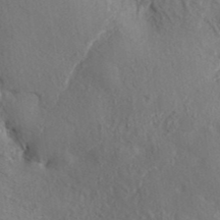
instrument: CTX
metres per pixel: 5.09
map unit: ANa
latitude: 39.2915
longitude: 30.1228
